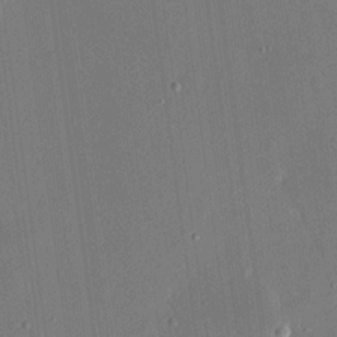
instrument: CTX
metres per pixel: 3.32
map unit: eHh
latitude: 18.8380
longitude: -69.8583
